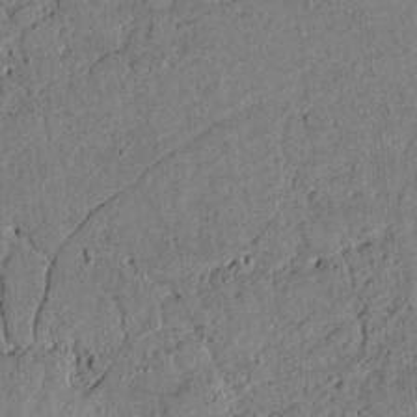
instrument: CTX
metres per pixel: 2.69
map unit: lAvf
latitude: 5.0458
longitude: 168.2550
